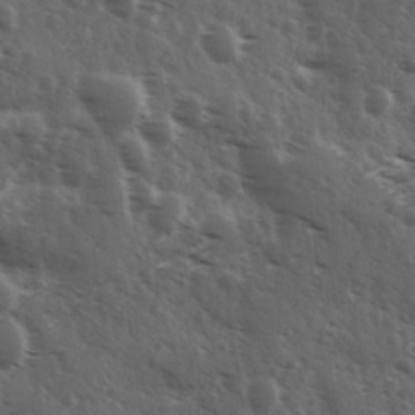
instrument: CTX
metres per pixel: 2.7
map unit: Ave
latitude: 11.2726
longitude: -103.5371
